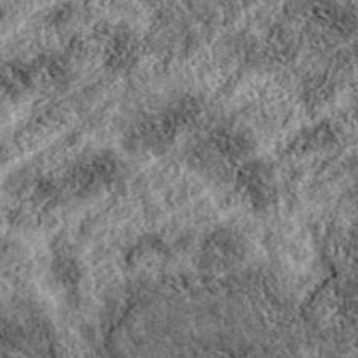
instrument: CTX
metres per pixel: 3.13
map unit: eAb
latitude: 38.1389
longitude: 111.4454
